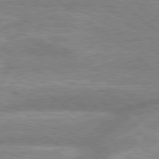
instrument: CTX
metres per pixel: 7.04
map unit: lApd
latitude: 79.0648
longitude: -158.3467
